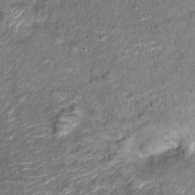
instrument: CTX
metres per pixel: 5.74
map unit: Ht
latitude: 15.3860
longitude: -40.8757
